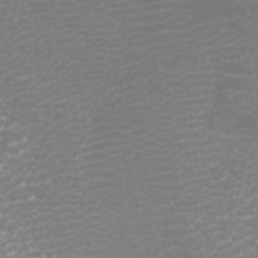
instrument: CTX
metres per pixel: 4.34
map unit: Htu
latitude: -6.7463
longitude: -74.1389
